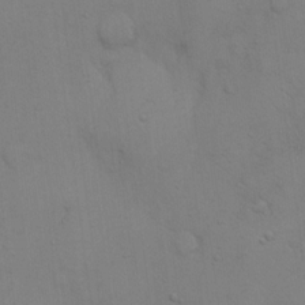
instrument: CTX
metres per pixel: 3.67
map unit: eHh
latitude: 17.5560
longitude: -62.7813
